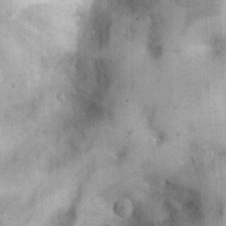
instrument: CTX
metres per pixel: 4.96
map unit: eHh
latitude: 25.2914
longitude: -65.1214
